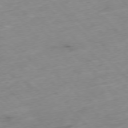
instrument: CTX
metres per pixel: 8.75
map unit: Hpe
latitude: -76.8786
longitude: -17.3860
